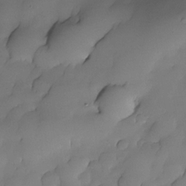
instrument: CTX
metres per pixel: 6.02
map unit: Nhe
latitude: -30.5007
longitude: -139.4993
